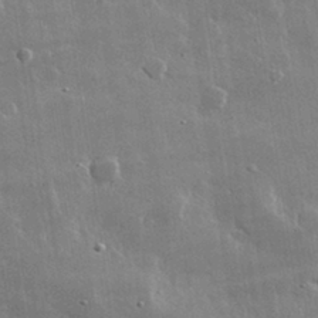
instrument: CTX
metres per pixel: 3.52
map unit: lHvf
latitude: 32.4979
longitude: -91.6127
